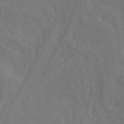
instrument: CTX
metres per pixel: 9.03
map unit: ANa
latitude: 43.4804
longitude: 48.2173
